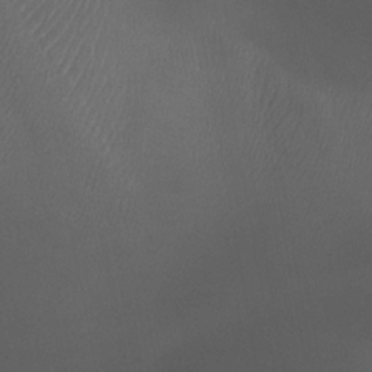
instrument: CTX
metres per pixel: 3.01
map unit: Ht
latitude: -4.4062
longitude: -62.5546
